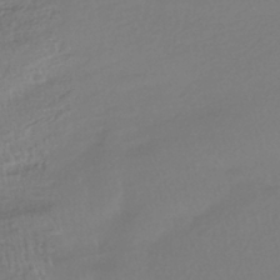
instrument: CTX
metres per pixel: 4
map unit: HNhu
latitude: -41.1809
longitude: 96.5196
